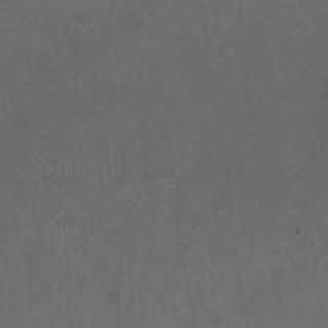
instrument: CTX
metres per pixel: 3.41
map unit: Ht
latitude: 10.9703
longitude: -32.1389
